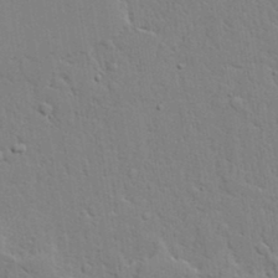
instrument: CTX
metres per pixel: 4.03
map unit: lAvf
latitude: 23.1592
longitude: -110.2145
